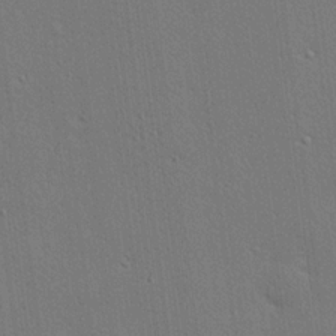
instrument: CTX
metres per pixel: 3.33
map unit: lHvf
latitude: 19.0269
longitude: 142.1605
